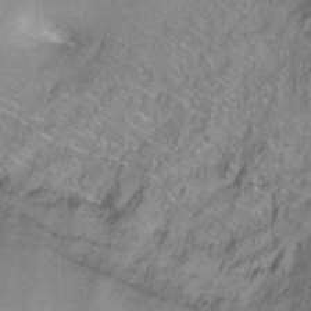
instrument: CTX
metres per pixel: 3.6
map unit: Ht
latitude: -0.2551
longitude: -33.2537
